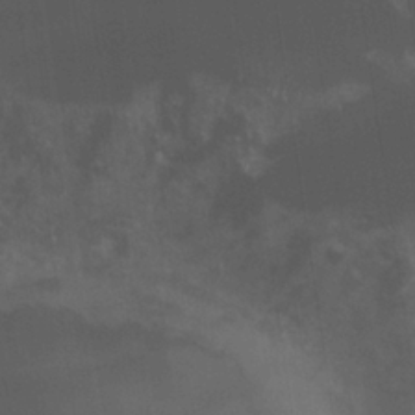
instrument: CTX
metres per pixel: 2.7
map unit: Nhu
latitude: 26.1389
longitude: -62.3468
